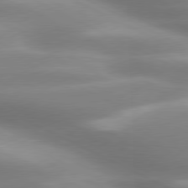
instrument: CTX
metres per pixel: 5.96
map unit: lApd
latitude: 79.6127
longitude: -120.6680
